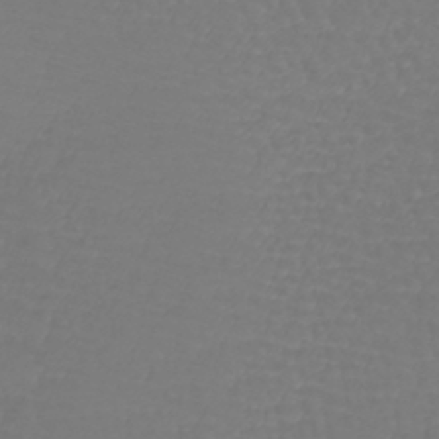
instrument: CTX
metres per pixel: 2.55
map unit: lHb
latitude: -42.7085
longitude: 71.5966
